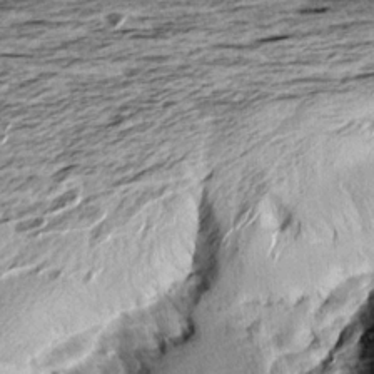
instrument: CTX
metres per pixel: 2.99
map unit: Aa
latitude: 8.5546
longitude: -138.2711
